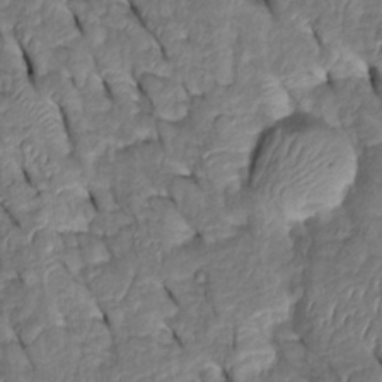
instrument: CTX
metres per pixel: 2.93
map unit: Htu
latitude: 0.4412
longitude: 148.9353
